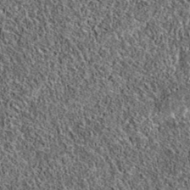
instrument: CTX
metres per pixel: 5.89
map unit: eAb
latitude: 36.6868
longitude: 110.3495
